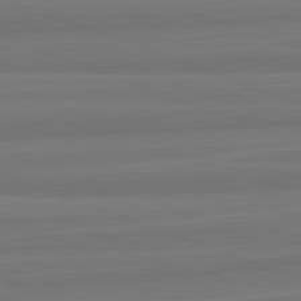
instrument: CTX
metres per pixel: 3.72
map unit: lApd
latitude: 82.2900
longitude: -175.0081
